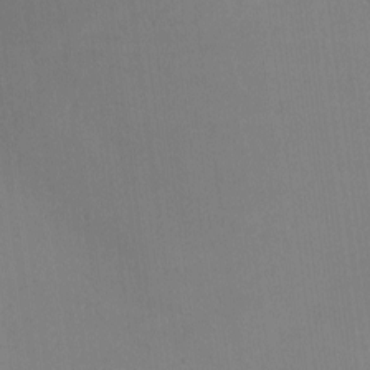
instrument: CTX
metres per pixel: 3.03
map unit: lAa
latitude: -10.4629
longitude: -124.2711
